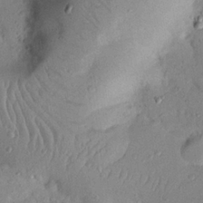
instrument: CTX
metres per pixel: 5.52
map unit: Nhu
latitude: 22.5357
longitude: -75.3671
